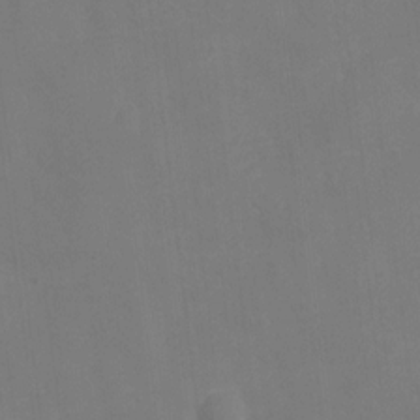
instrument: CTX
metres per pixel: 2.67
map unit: Hto
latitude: -0.7464
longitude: -34.6301
